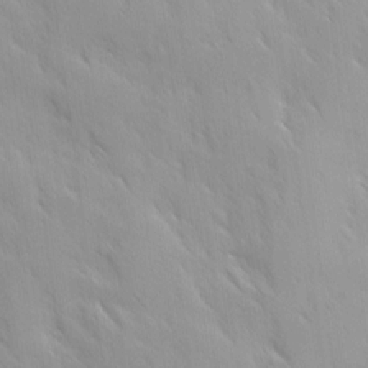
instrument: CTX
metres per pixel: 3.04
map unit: Ave
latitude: 9.6127
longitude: -103.6316
